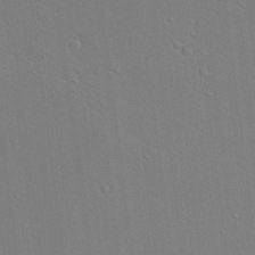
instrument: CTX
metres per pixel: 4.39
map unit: Aa
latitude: 19.2348
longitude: -140.9702
